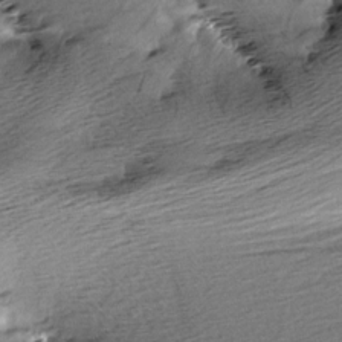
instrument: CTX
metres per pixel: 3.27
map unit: Aa
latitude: 6.2711
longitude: -137.2537
